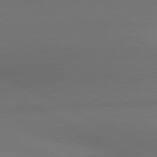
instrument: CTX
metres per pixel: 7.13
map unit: lApd
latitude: 81.0458
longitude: 138.9731
